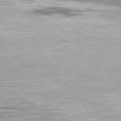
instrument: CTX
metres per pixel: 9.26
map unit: Ap
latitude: -80.1039
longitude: -60.1011
